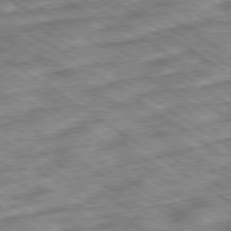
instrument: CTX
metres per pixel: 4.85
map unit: Ap
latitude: -79.8989
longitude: -50.2900
